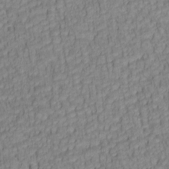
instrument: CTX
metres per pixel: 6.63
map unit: lAa
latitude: 5.9339
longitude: -115.1025
